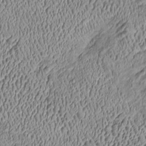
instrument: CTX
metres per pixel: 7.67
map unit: Htu
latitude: -7.3698
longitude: 156.8408
